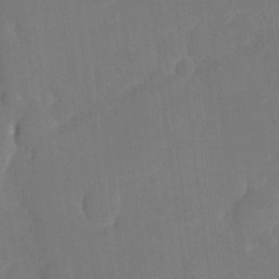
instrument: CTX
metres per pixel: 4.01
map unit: eHh
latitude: 4.4790
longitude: -67.9339
